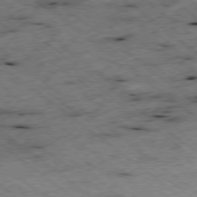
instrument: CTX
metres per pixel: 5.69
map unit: Ap
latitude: -78.8975
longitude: -51.0269
